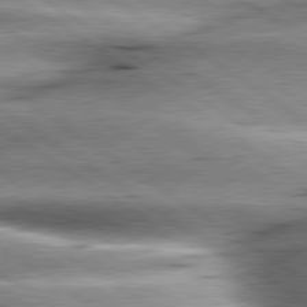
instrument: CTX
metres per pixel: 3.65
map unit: lApd
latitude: 80.0255
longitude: -141.4048
